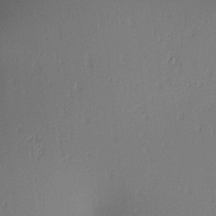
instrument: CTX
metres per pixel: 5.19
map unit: lAa
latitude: 1.9339
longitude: -115.8772
